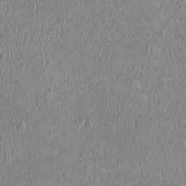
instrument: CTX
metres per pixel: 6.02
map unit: HNhu
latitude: -0.8030
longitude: 0.9164
